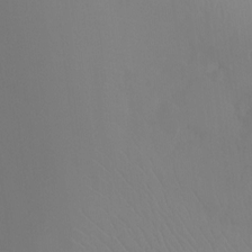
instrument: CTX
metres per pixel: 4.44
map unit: Ht
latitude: -8.0283
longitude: -32.1578
